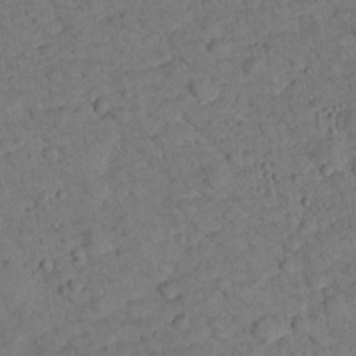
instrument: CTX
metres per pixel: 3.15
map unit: lHvf
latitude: 13.7072
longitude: 178.3684
